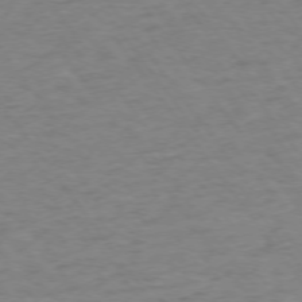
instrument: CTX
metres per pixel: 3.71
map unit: Ap
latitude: -75.3888
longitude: -85.2537
